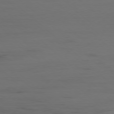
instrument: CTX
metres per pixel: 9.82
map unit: Ap
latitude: -76.6707
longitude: -67.9339
